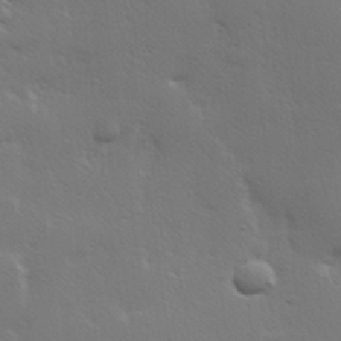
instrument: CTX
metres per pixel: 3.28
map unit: Hve
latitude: 23.4048
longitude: 144.9542
